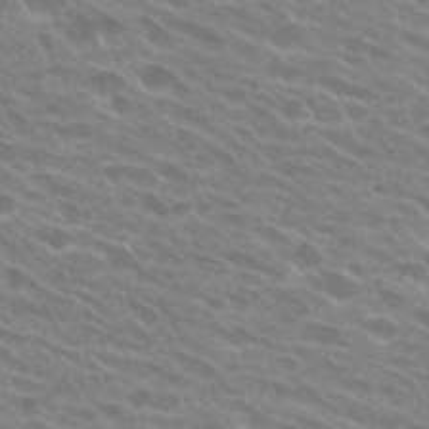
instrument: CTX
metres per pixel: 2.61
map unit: Hto
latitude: 26.0822
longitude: -42.2145
